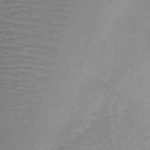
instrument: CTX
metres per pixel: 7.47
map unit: Ht
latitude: 1.9528
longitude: -34.7057
